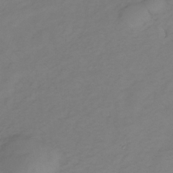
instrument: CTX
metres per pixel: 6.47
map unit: lHb
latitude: -35.2565
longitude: 70.3684
